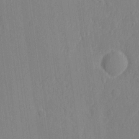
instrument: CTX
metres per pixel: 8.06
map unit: eHh
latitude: 5.9717
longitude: -73.0459
